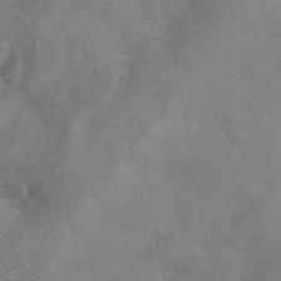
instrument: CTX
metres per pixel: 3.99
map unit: ANa
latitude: 42.4034
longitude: 17.0109
